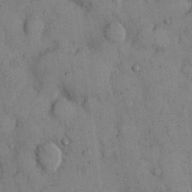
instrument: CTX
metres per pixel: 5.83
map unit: Hto
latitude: 12.0822
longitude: -59.8583
